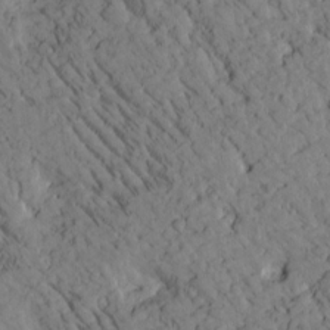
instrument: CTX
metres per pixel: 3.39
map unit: Htu
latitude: -1.8801
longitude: 174.4062
